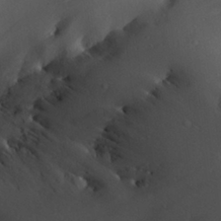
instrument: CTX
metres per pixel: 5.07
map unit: Aa
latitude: 29.8583
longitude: -133.9906
